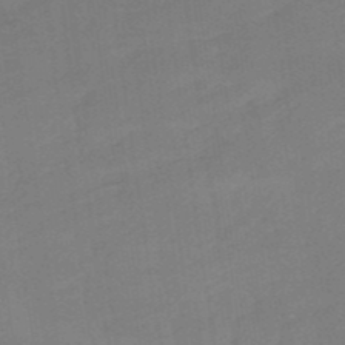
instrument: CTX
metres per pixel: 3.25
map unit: lHb
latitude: -49.7856
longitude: 81.4455
